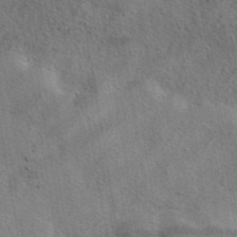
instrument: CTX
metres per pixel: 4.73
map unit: eAb
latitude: 40.6301
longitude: 107.8801
